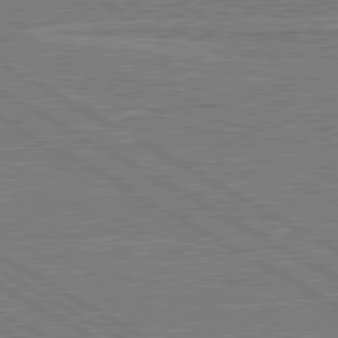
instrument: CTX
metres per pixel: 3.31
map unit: lApd
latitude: 80.8758
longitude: 169.5210
